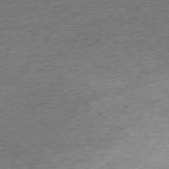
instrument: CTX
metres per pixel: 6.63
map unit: Ap
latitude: -76.8975
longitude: -97.1403
